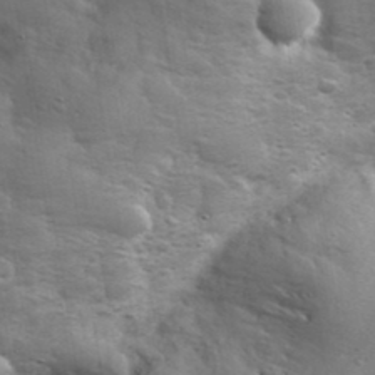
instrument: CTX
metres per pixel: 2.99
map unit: eHh
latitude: 36.4034
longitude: -67.2725
